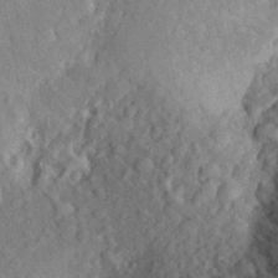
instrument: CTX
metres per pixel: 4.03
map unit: Aa
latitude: 25.5182
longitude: -148.0255
